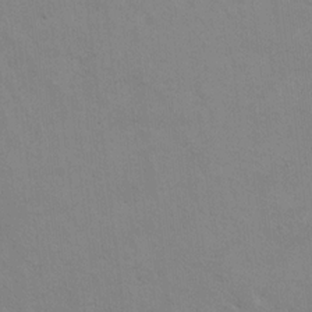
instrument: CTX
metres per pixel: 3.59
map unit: Hto
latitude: 9.8961
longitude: -35.3481
